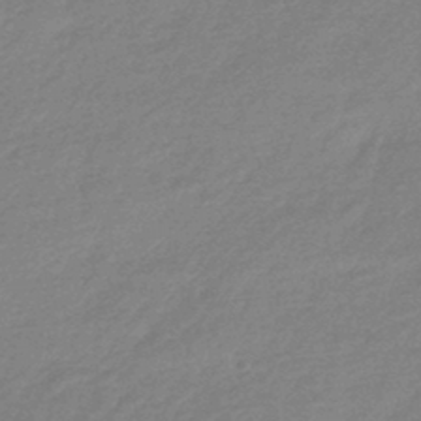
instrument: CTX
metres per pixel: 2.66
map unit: HNhu
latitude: -44.6707
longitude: 93.6533
